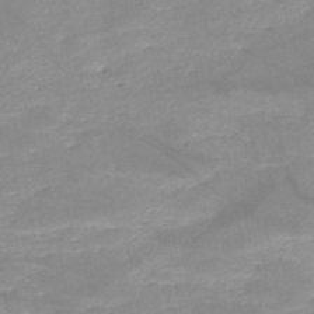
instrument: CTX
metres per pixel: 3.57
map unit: HNb
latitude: -50.3306
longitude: -40.0444
